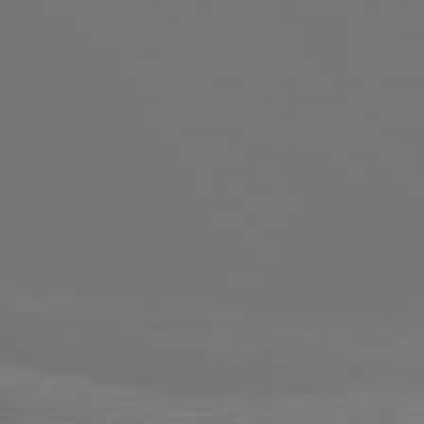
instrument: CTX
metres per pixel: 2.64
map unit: Hpe
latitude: 75.6505
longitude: -143.3482
